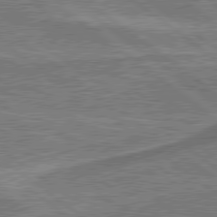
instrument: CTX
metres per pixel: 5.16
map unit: lApd
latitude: 79.5749
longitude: 174.5384
